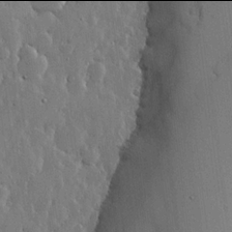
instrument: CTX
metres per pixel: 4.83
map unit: lHvf
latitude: 17.9906
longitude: -115.8394
